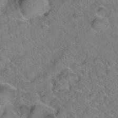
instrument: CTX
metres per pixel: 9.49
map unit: Hto
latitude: 35.8772
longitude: -48.6868
